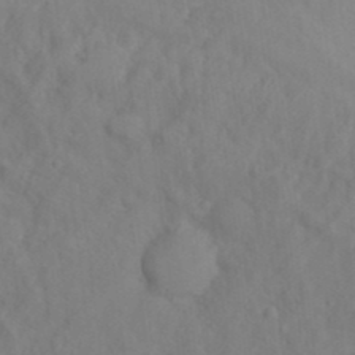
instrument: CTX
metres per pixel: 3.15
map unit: Nhu
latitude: 12.6869
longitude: -28.1578
